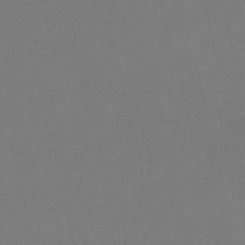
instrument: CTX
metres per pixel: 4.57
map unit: HNb
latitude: -55.6344
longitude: -39.3104
